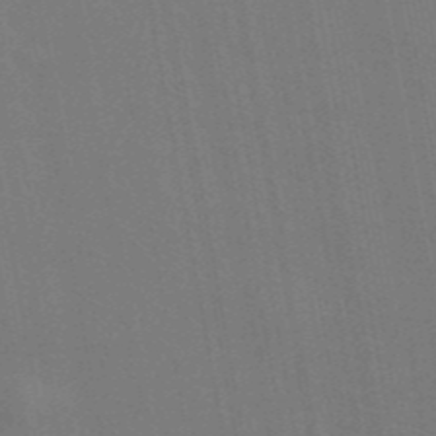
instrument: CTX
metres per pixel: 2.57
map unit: ANa
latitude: 43.9906
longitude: 29.7478
